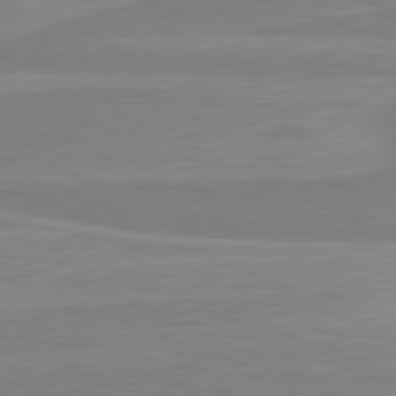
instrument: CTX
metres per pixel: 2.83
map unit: lApd
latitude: 81.1592
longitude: 168.9730
